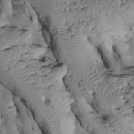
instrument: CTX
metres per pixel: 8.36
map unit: Htu
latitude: -6.3873
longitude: 154.5762
